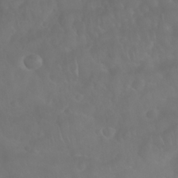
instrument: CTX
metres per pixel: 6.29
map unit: Nhu
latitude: 28.2333
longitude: -65.3671
